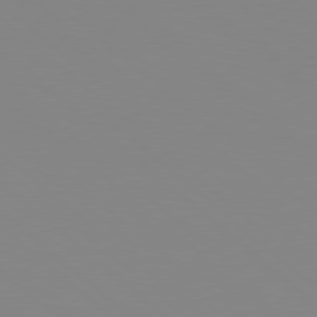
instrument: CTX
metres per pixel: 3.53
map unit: Hpe
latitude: 78.3845
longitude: -172.1199
